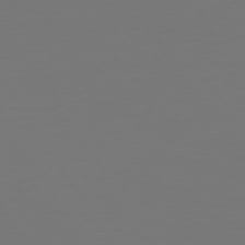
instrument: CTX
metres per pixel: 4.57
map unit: Hpe
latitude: 73.1781
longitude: -122.8758
